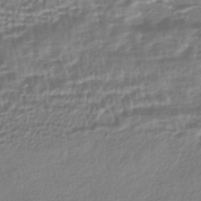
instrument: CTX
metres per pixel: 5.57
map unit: HNhu
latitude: -43.9367
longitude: 98.1417
